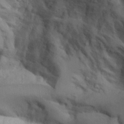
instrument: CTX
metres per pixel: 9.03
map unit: Aa
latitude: 25.4615
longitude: -132.1578
